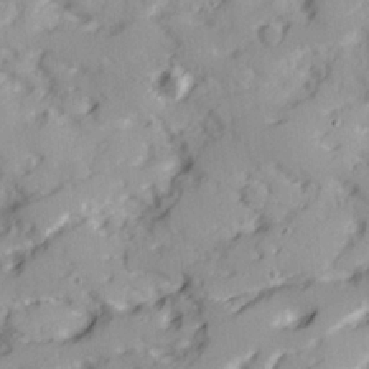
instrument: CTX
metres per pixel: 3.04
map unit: Ave
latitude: 21.9717
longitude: -131.6694
